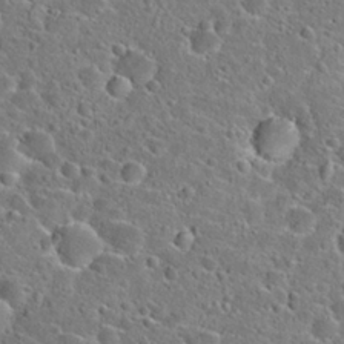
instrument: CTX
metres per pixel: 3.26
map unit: Hto
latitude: 23.5182
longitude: -46.1767
